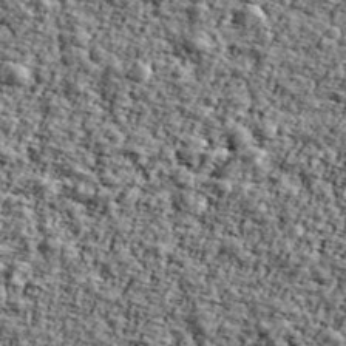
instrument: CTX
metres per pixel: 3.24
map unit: Ave
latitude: 42.6491
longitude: -110.6491
